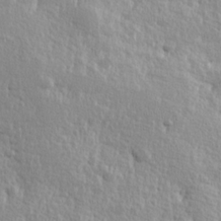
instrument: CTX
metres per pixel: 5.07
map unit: Hve
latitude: 25.2159
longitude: 144.3495
